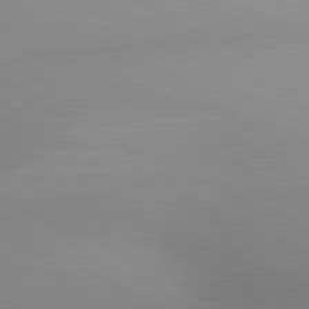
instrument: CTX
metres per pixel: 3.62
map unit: lApd
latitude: 80.8380
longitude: 134.2173
